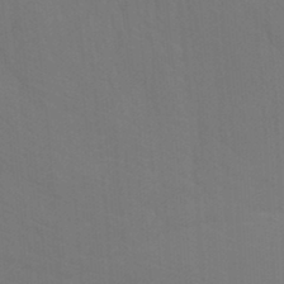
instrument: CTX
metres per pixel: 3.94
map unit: Ht
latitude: -3.8422
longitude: -26.8947
